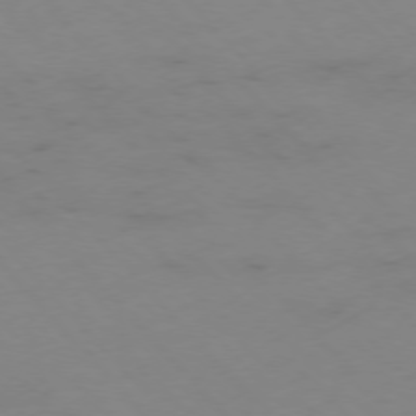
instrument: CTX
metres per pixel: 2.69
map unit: Hpe
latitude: -76.7274
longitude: -19.4993
